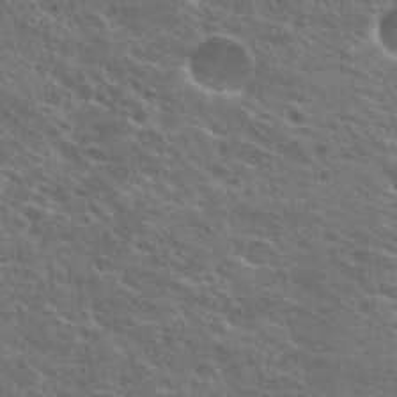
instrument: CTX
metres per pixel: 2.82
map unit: Hto
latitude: 25.1214
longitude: -45.1781
